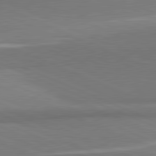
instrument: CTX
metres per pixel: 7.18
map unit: lApd
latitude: 81.6316
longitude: 160.6141
